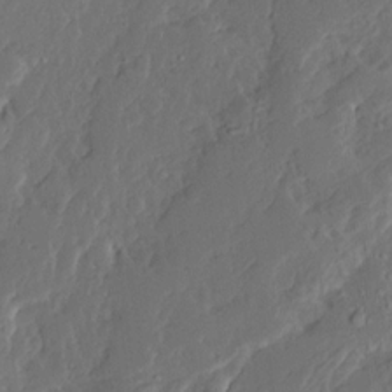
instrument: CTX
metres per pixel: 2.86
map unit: Ave
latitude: 14.5168
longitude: -137.8206
